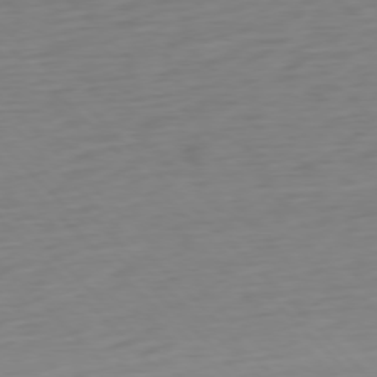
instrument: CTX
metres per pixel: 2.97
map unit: Ap
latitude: -77.4076
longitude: -78.8191
